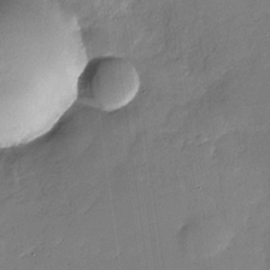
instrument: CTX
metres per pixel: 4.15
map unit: Nhu
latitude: -28.2740
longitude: -73.2537
